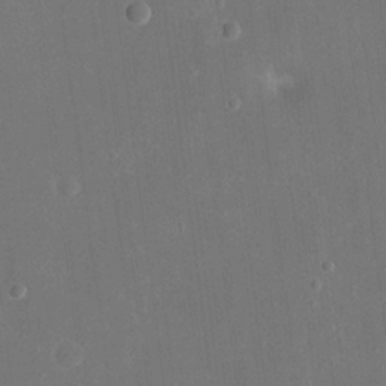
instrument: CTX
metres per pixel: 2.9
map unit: eHh
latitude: 17.9717
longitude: -70.4223
